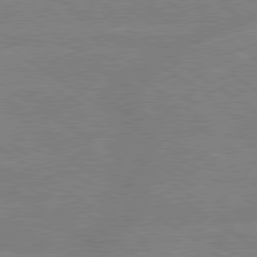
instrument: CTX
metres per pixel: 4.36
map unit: lApd
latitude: 79.4238
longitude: -132.6679
